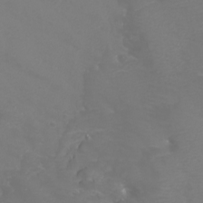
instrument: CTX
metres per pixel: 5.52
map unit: Htu
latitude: -5.9745
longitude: -72.4979
